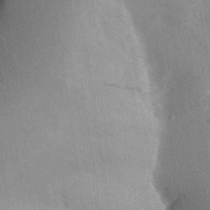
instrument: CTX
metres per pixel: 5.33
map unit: Aa
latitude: 28.7246
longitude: -146.5735
